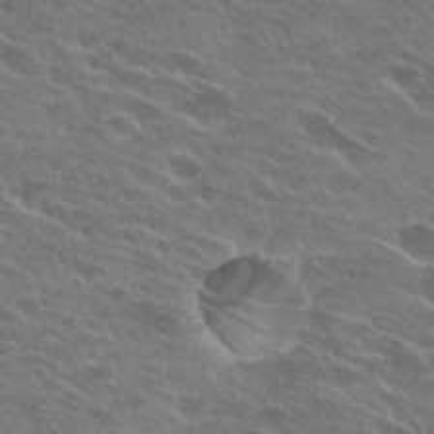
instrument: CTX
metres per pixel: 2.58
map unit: Hto
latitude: 25.8961
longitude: -43.8961
